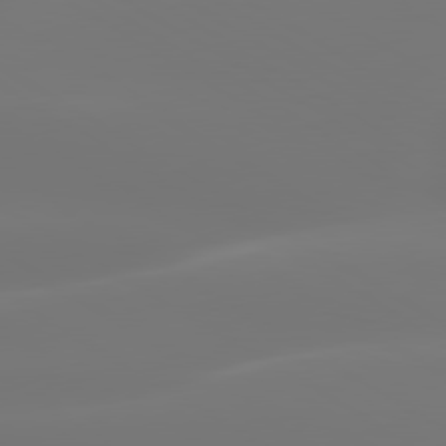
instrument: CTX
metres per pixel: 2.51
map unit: lApd
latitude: 79.8773
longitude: -138.1389
